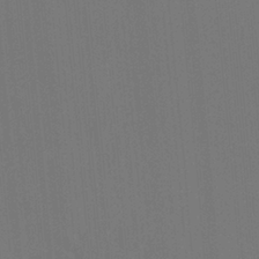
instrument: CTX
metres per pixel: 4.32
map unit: Hto
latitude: -8.4629
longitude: -48.2145
